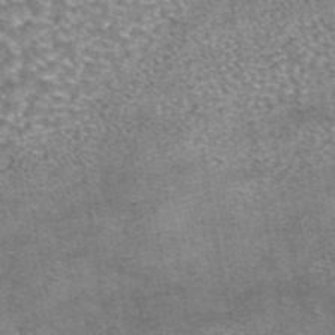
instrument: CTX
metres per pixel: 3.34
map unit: eAb
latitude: 45.1025
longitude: 104.2361
